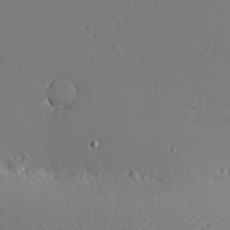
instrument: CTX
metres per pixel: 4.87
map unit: eHh
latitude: -4.5196
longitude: -80.7435
